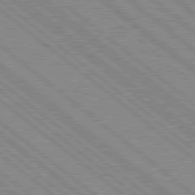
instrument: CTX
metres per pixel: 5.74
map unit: Hpe
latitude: 78.7624
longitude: -168.1011
